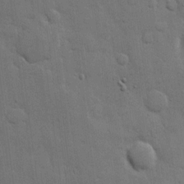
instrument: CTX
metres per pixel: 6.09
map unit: eHh
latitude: 11.9150
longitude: -67.4237
